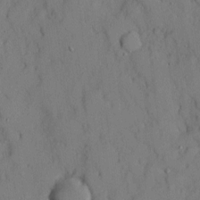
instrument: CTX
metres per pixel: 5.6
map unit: Ave
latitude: 9.6127
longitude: -102.2711
